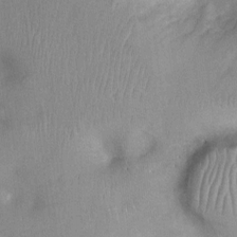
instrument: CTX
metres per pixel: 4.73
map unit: Nhu
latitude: 0.4412
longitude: -18.0444
